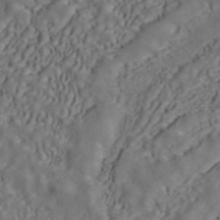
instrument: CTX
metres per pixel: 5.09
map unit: ANa
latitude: 42.8758
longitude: 33.9178
